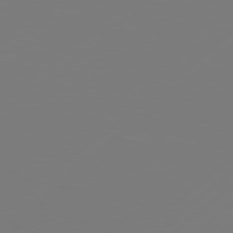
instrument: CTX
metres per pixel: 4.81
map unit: Hpe
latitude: 76.7246
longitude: -130.5357
